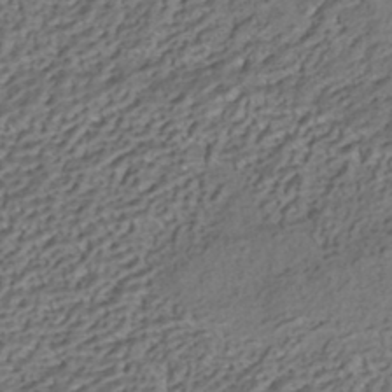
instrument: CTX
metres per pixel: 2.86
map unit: HNhu
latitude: -41.8044
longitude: 107.5777
